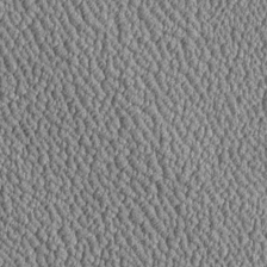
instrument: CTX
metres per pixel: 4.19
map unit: Htu
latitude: -6.8219
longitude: 156.4629
